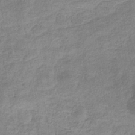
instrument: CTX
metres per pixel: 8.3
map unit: eHb
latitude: -35.1809
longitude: 77.5210
